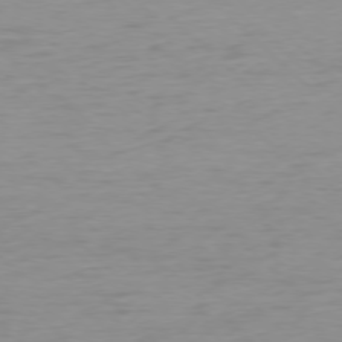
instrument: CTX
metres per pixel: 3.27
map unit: Ap
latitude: -77.7289
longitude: -70.4790
